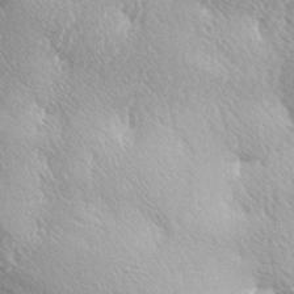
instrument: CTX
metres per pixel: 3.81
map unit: lAa
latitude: -4.0283
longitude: -125.7261
